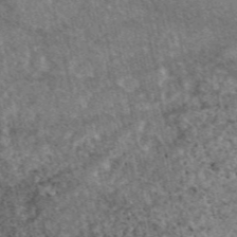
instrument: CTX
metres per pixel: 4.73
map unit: eAb
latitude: 47.4049
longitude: 117.9556
